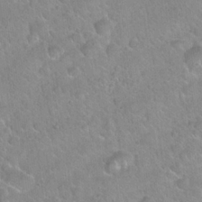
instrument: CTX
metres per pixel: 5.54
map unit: Hto
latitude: 21.2726
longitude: -52.4223
